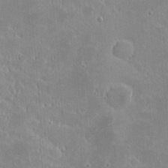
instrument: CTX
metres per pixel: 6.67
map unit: eHh
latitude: -2.0472
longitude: -85.2159
